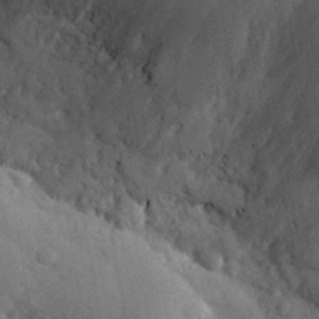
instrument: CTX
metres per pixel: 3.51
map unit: eHh
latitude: 30.3845
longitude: -76.7057
